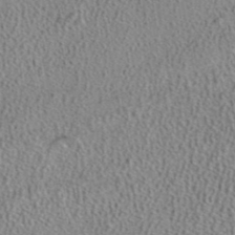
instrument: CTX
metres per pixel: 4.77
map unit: ANa
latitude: 39.7827
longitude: 24.3117
